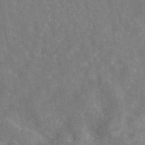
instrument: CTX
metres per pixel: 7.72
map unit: eAb
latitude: 45.3481
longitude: 116.5195
